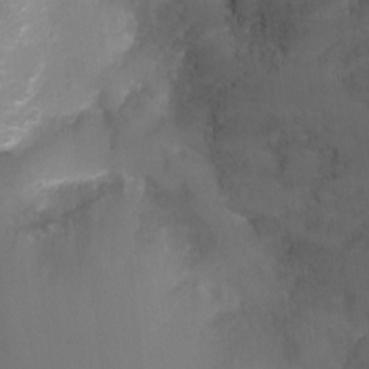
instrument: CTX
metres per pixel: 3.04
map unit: Ht
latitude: -8.8408
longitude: -24.8191
